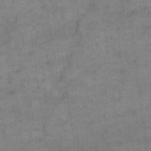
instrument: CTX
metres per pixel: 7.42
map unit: eHh
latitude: 14.4601
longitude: -66.7813
